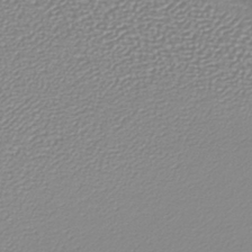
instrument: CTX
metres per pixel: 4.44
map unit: lHb
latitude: -40.0850
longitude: 64.6330
